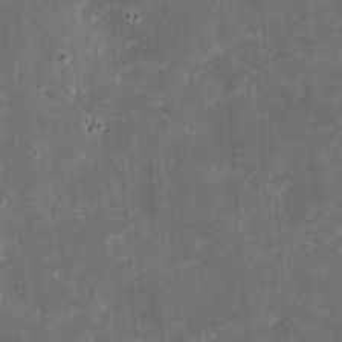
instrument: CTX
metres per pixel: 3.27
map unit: eHh
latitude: 4.5546
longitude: -70.5168
